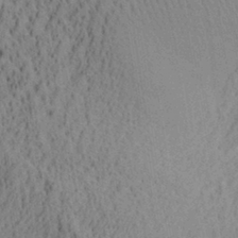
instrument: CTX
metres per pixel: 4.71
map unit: Aa
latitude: 28.8947
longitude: -136.4979
